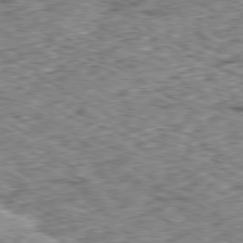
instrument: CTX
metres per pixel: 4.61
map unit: Ap
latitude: -80.2362
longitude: -48.9703
